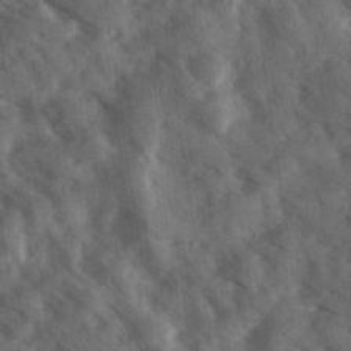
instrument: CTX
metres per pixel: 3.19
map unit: Ave
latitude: 17.9528
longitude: -131.1215
